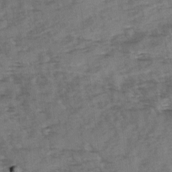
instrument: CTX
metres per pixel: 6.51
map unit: Ave
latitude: 0.5734
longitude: -110.5357
